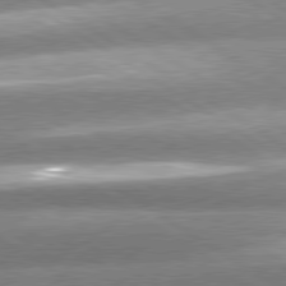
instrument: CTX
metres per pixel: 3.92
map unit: lApd
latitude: 80.2711
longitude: -154.1200
